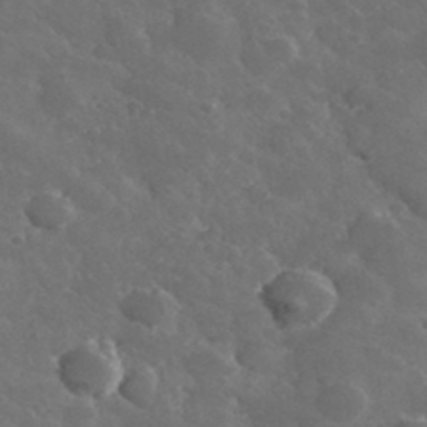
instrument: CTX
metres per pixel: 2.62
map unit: lHvf
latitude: 36.6113
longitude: -90.6679
